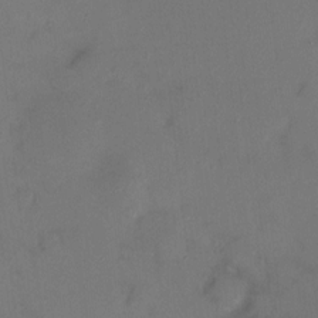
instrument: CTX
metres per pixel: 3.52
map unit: HNhu
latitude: 5.9528
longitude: 6.8597
